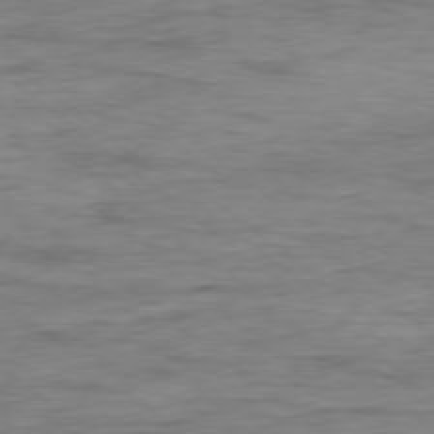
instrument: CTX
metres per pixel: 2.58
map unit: Ap
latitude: -78.8975
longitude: -87.2348
